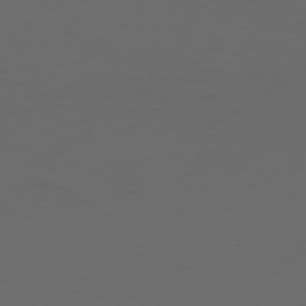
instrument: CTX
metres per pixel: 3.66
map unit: Hpe
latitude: 76.5734
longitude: -139.4048
